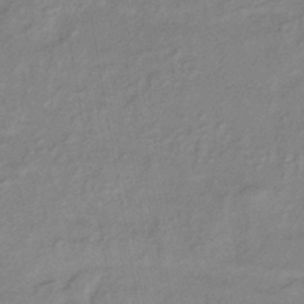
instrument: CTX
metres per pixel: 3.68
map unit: lHb
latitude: -40.7463
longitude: 76.8408
